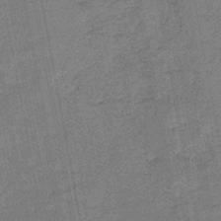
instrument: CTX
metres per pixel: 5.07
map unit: HNb
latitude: -46.2361
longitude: -36.3845
